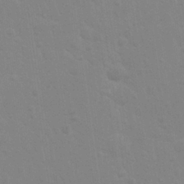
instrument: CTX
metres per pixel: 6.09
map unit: Nhu
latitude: 28.0822
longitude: -64.4034
